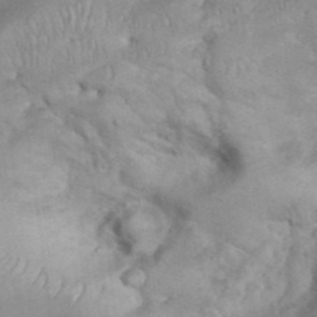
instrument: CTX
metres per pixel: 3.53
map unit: eHh
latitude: 35.5938
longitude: -62.3468
